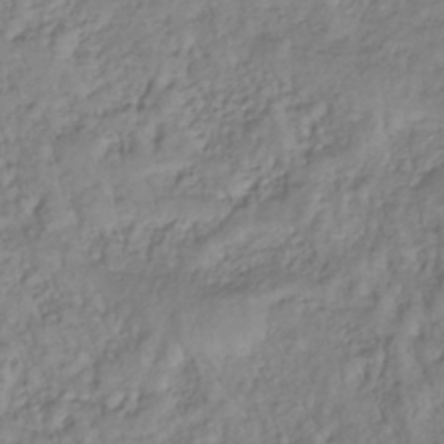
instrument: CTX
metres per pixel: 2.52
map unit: lHb
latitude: -39.3132
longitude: 71.4455
